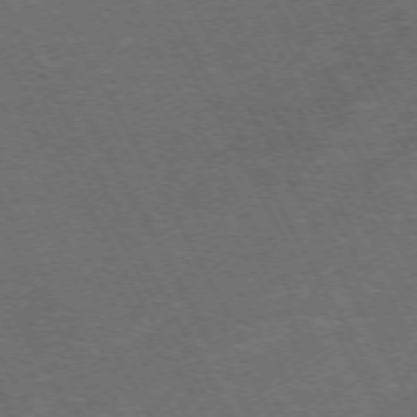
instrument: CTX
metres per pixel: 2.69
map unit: Hpe
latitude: -71.8422
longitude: 10.0472
